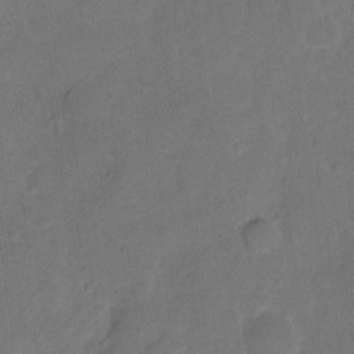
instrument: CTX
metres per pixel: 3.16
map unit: Hto
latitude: 4.8380
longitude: -61.4804
